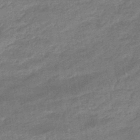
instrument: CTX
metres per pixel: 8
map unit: HNhu
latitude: -46.1605
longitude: 91.2943
